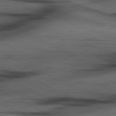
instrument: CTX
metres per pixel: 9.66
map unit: lApd
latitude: 80.6113
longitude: -85.6883
